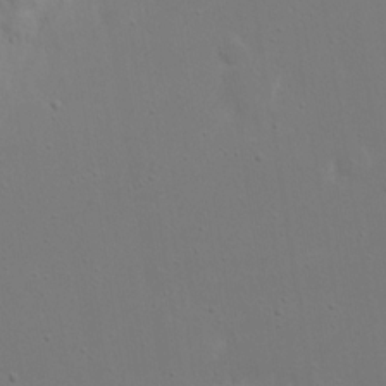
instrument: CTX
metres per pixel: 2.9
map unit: eHh
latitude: 17.8583
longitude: -71.8961
